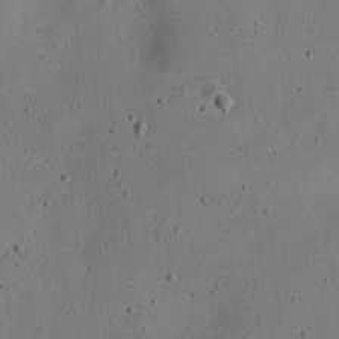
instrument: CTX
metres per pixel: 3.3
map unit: Nve
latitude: -24.8597
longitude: 107.3699
